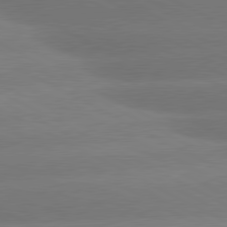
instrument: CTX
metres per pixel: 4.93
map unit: lApd
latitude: 80.6679
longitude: -151.2915
